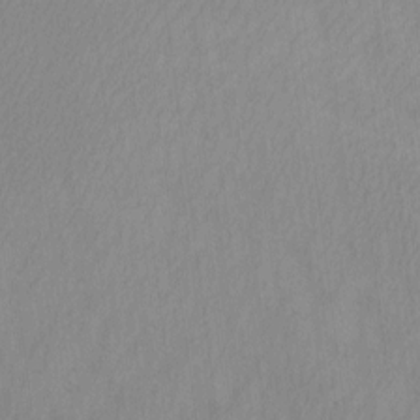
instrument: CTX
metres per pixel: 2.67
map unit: Htu
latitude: -7.1809
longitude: -68.4412
